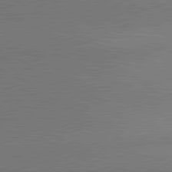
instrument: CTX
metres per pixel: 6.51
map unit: lApd
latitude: 81.0080
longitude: 154.5196
